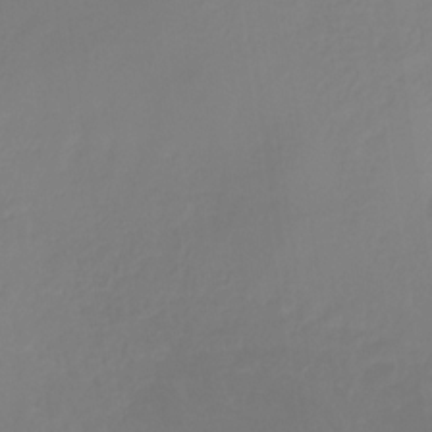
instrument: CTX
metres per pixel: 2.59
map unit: HNhu
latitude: -27.4265
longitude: 73.9178
